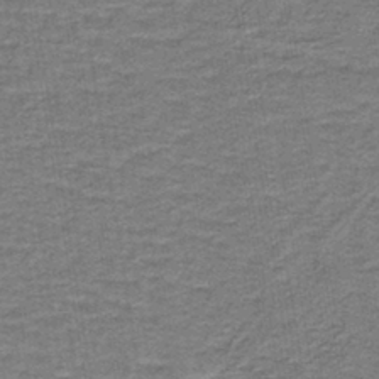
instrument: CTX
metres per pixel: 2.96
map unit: lHb
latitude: -40.4440
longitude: 55.3699
